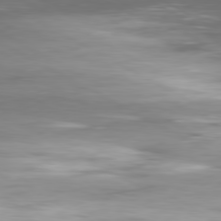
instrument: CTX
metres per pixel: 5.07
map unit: Ap
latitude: -80.7652
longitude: -60.0444
